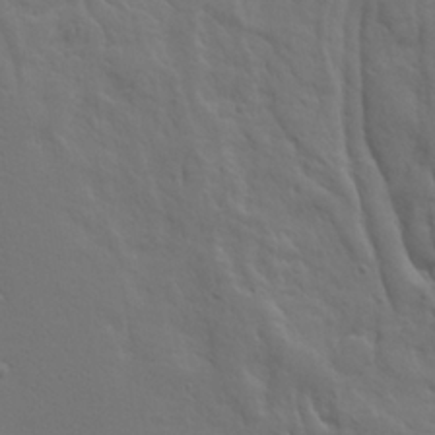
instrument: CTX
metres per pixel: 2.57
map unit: Ave
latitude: 23.1781
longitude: -135.1214
